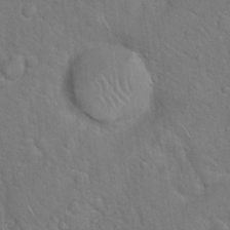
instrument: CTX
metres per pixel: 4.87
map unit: Hto
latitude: 19.2537
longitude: -51.3481
